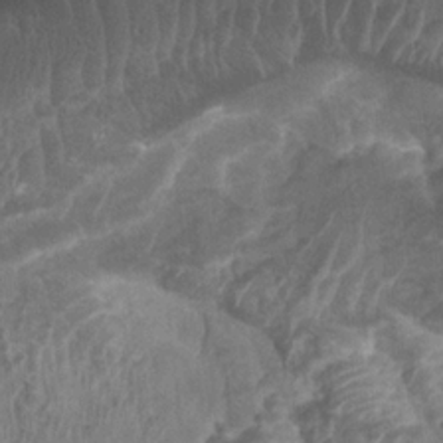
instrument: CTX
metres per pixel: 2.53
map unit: Htu
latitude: 3.0269
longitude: -19.9528
